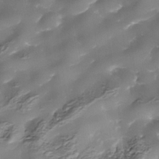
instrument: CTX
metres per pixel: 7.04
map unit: Nhe
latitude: -36.0661
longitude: -89.6883
